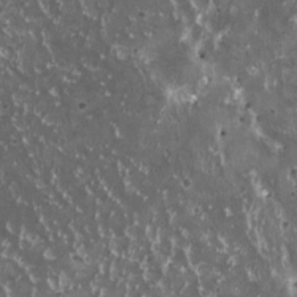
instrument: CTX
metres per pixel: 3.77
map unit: HNhu
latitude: 3.0269
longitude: 5.7477
